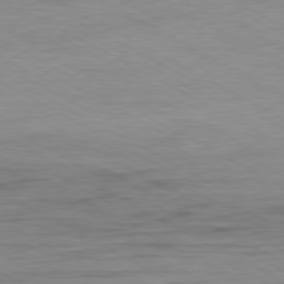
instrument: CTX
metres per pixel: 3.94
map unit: Ap
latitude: -80.7274
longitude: -86.7624
